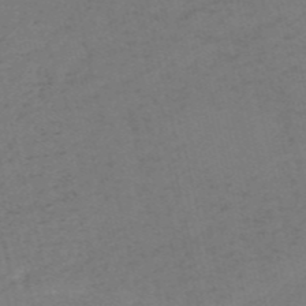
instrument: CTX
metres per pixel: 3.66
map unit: HNb
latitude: -55.4077
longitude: -39.1403
